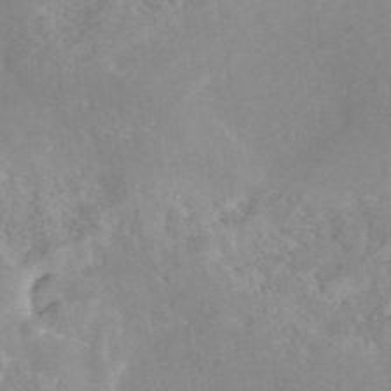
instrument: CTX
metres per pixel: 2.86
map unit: eAb
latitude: 45.4237
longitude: 126.7841
